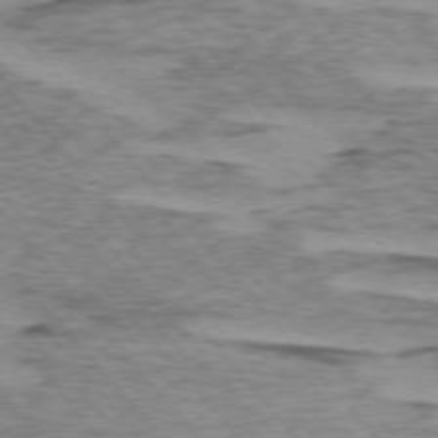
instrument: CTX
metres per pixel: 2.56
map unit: lApd
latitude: 74.8002
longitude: -77.6505
